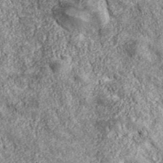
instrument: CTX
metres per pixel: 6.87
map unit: eHh
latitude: 43.0270
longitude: -89.2726
